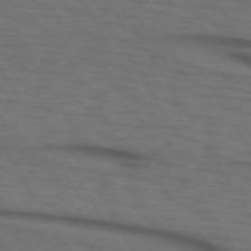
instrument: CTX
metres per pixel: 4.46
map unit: lApd
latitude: 73.0648
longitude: -73.8017
